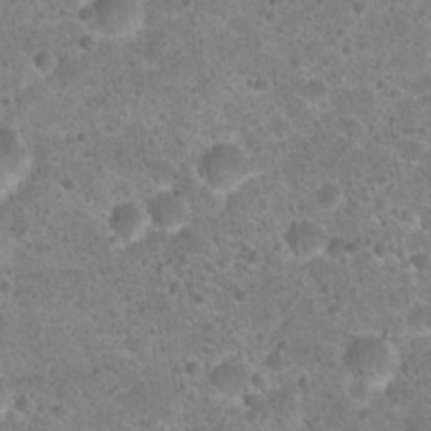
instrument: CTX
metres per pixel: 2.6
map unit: Hto
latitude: 22.2333
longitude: -49.4048
